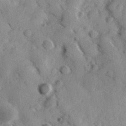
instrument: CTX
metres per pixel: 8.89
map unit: Hve
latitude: 24.4223
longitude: 147.0108
